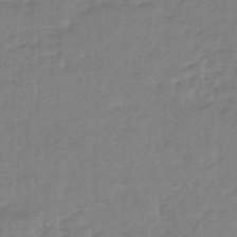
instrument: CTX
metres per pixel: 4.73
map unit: eHb
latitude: -46.2739
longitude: 89.2376
